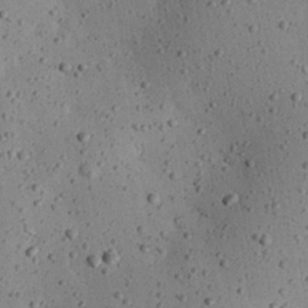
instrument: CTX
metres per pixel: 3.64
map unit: eHh
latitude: 24.6679
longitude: -71.7261
